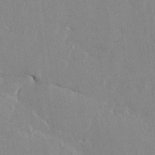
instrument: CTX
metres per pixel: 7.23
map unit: HNhu
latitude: 1.2159
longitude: -5.2159
